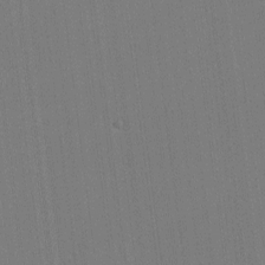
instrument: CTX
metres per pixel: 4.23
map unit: lHvf
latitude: -10.8219
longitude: -104.6302
